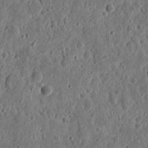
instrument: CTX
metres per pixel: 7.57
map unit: eHh
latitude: 11.7072
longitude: -73.8773
